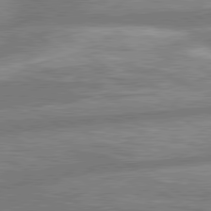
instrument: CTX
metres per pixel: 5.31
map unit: lApd
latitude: 80.3656
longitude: -165.4049
